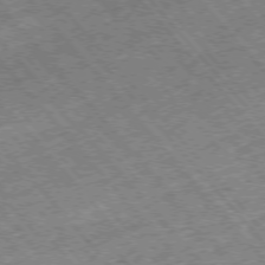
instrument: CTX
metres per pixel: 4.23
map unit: Hpe
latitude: -75.9745
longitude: -17.8017
